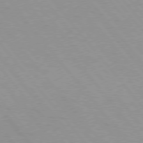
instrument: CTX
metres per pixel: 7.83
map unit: Hpe
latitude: 75.9150
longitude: -143.7261
